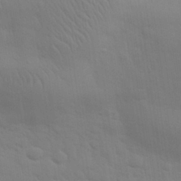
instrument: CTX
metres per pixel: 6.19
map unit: eHh
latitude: 30.6302
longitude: -69.9528
